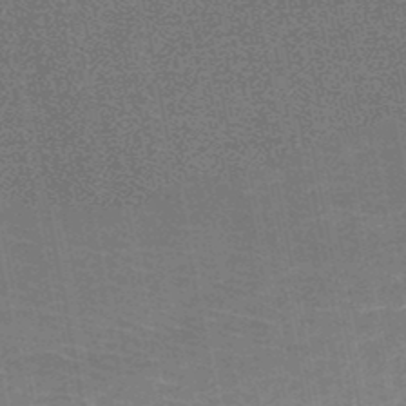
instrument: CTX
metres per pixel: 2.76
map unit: HNb
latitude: -48.2551
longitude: -44.1200
